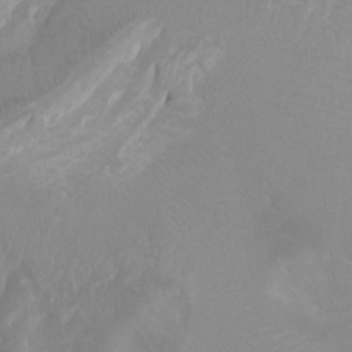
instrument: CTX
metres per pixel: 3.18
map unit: Ht
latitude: -0.5385
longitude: -18.1577
